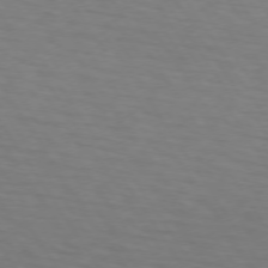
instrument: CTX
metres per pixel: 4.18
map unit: lApd
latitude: 73.0648
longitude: -75.7450
